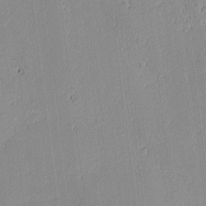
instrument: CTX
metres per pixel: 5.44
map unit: lAvf
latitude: -0.6141
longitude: -107.3671
